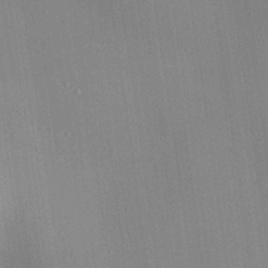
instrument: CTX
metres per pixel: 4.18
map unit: Ave
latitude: 23.5182
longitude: -136.2523
